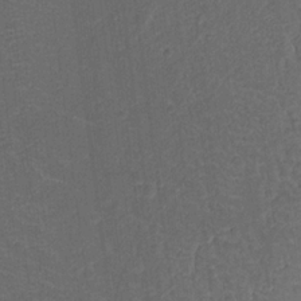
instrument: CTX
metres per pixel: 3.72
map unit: Nhu
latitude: 18.2522
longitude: -74.1389
